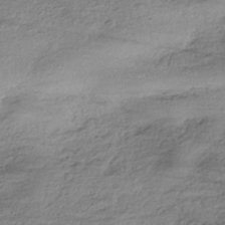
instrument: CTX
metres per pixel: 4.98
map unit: HNhu
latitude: -42.8596
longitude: 103.9556
